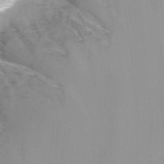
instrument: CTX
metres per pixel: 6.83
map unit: Nhu
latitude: -4.5384
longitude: -75.4238
